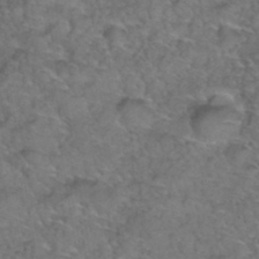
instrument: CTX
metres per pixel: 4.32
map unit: Hto
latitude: 36.0255
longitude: -48.6302
